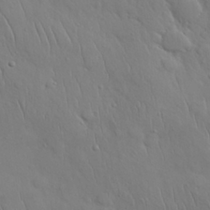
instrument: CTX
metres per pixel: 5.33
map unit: Nhu
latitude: 27.6694
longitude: -68.6113
